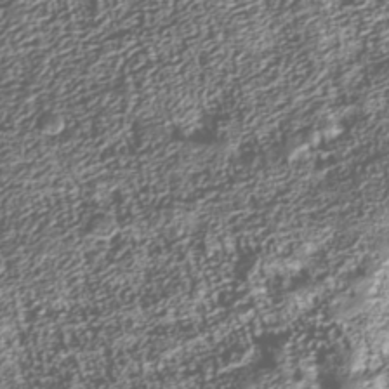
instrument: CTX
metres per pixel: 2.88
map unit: Nhu
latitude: -39.4455
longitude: -82.9702
